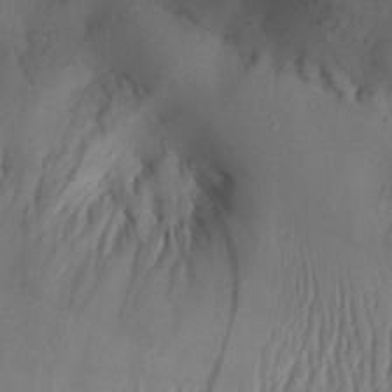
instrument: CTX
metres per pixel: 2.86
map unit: Aa
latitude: 28.9891
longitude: -134.1389
